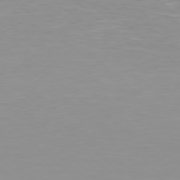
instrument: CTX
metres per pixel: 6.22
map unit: Hpe
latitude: 78.3279
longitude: -140.7813
